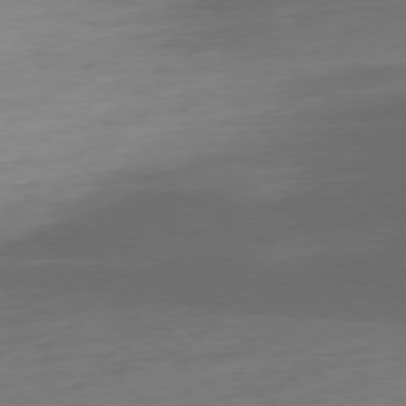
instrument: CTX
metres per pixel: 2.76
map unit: Ap
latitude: -77.3510
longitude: -77.4993
